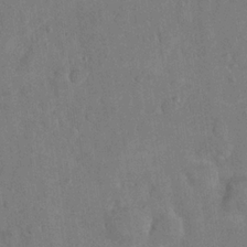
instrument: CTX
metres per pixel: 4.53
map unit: eHh
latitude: 21.7450
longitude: -62.3656
